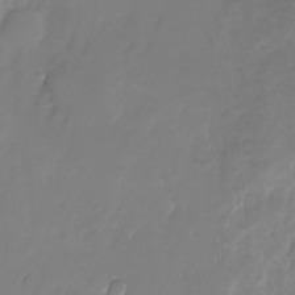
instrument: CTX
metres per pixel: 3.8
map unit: Nhu
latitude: -25.7289
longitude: -71.1214
